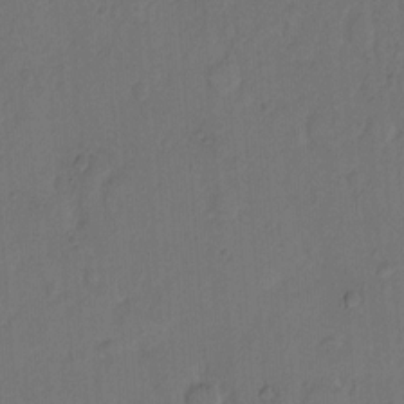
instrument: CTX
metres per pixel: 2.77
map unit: Hto
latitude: 7.9150
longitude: -61.4615
